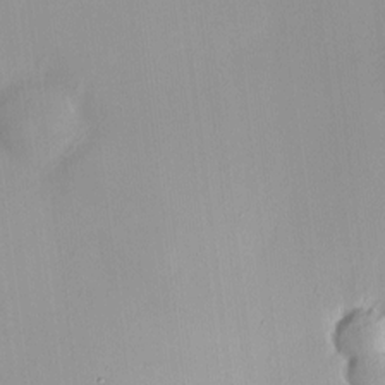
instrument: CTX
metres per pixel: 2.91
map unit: HNhu
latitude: 6.0822
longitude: 10.5385
